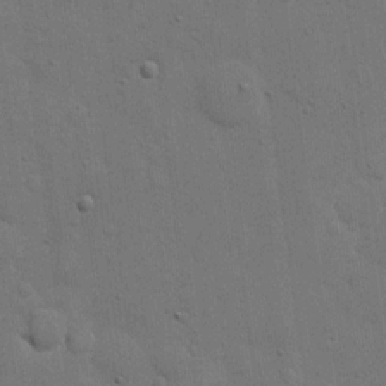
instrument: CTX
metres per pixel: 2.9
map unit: eHh
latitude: 11.5560
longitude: -67.1592
